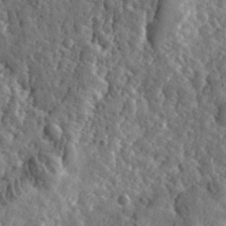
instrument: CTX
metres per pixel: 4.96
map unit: eHh
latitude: 35.0269
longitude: -79.9906
